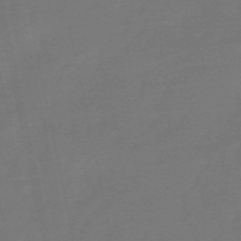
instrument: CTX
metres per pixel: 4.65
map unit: eHb
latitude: -50.1039
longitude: 78.1416
